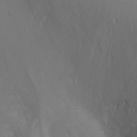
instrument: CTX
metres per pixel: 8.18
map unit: Nhu
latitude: -7.0486
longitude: -90.2145
